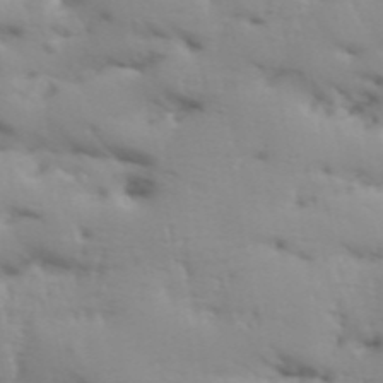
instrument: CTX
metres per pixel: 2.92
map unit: Aa
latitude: 33.5182
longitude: -143.9717
